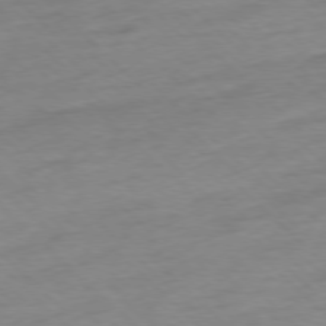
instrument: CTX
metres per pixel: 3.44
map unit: Ap
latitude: -77.7100
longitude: -98.4601
